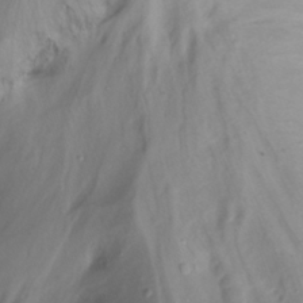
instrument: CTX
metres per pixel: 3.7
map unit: Nhu
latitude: -13.8989
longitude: -60.2333
